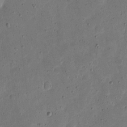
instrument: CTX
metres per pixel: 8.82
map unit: eHh
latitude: 5.3293
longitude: -71.4048
